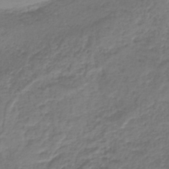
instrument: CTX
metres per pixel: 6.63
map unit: HNb
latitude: -39.5777
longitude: 49.8801
